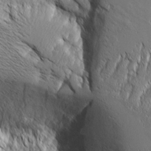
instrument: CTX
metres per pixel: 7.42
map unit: Aa
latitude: 8.7435
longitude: -129.1592
